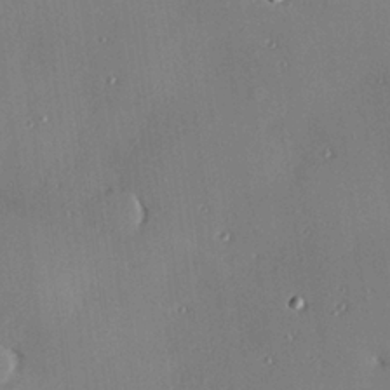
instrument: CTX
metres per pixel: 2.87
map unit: Hve
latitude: 26.1578
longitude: -90.8380
